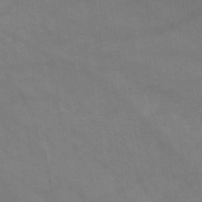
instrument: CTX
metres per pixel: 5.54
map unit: HNb
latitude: -46.3306
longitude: -36.9325
